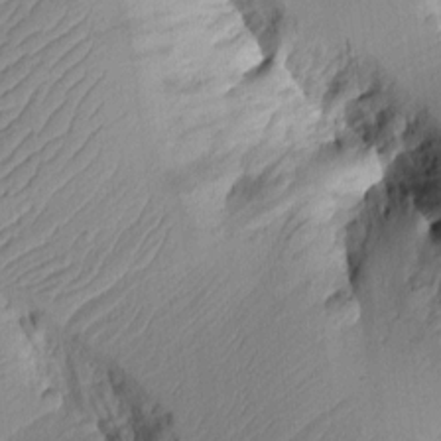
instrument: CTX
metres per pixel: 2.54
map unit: Aa
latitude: 10.0822
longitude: -127.3104
